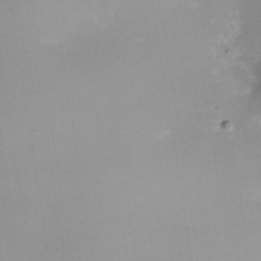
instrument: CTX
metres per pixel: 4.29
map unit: Nhe
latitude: -37.6344
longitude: -118.5357
